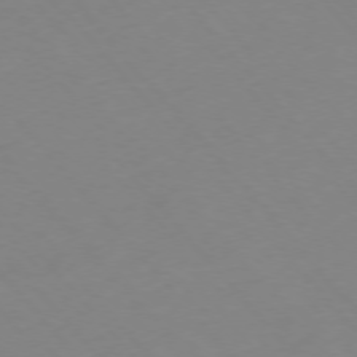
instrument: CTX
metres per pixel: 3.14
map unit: Hpe
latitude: -76.5196
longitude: -19.8772
